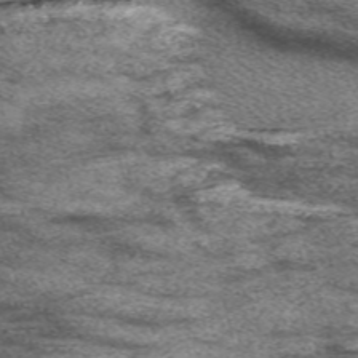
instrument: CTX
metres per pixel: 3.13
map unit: Nve
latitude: -58.6140
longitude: 65.8989
